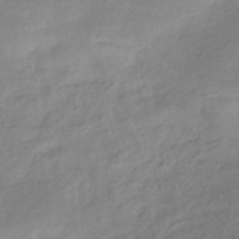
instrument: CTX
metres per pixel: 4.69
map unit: HNhu
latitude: -40.9353
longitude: 92.9542
